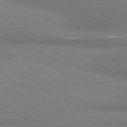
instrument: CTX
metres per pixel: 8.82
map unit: lApd
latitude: 80.1011
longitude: 176.8408
